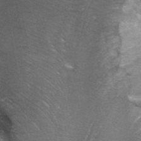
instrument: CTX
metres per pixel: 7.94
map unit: ANa
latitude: 42.3278
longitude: 25.3510
